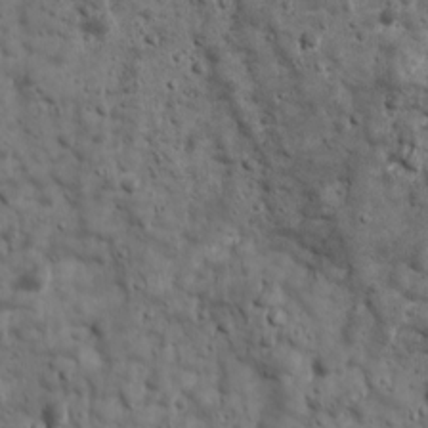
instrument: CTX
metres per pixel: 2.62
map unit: Ave
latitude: 16.9136
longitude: -133.7828
